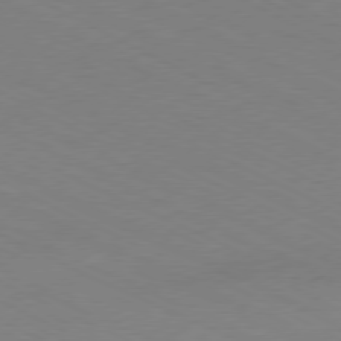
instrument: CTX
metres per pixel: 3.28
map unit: Ap
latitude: -77.7289
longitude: -73.8584
